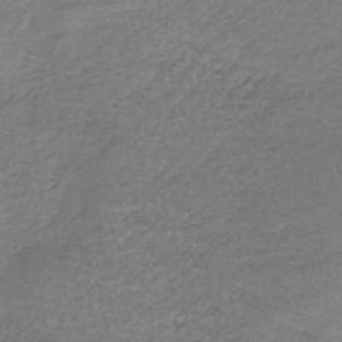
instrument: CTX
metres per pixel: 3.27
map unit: HNb
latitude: -34.1228
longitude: 63.1242
